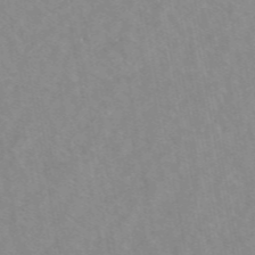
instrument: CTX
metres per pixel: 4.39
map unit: eAb
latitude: 48.3467
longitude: 120.8219
